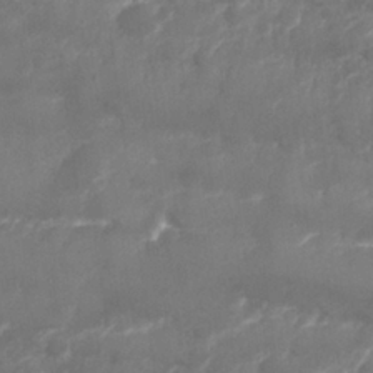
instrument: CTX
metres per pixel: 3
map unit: Nhu
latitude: 25.8394
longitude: -63.2537
